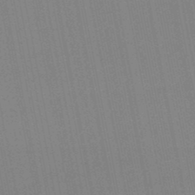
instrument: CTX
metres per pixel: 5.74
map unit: lHb
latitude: -49.1809
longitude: 80.2551
